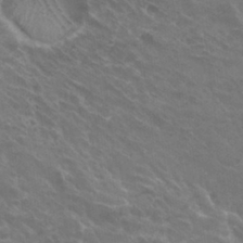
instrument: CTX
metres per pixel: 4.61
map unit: Hto
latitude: 30.2901
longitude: -43.7639
